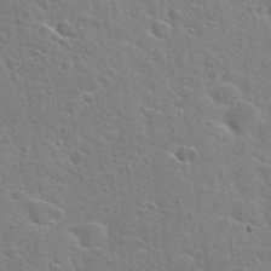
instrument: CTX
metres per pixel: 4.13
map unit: Hto
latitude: 27.3293
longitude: -45.3481
